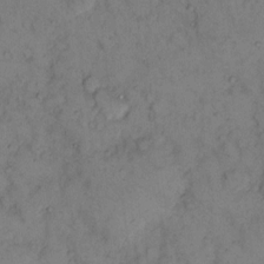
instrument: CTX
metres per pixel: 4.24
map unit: eHh
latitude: 13.0459
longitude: -63.2348
